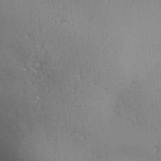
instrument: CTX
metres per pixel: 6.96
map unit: Aa
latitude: 32.1578
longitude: -143.9528
